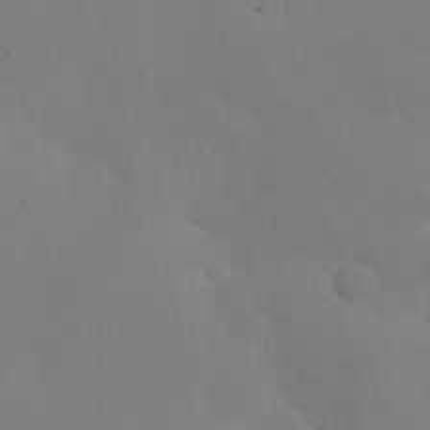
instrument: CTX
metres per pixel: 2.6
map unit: Nhu
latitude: 25.5749
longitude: -71.0269
